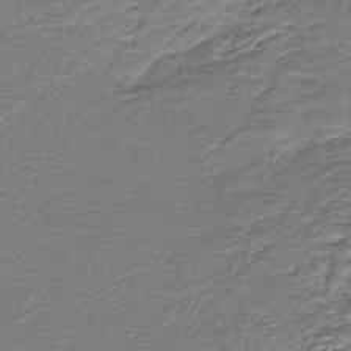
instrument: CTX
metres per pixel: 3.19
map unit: lHb
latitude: -39.3699
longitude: 53.1053
